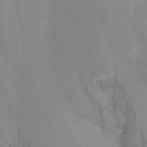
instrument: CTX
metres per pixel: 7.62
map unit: Nhu
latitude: -15.6533
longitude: -56.7813
